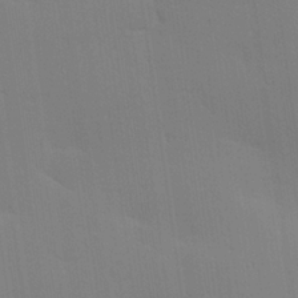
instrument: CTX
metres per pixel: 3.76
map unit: Hve
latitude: 25.4993
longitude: -91.4426
